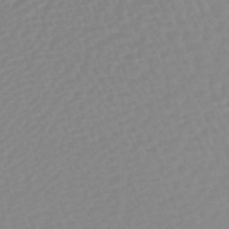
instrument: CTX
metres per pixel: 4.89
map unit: lHb
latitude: -44.5763
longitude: 79.0108
